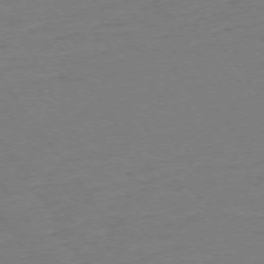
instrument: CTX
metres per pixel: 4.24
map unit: Ap
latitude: -74.0850
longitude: -85.2726
